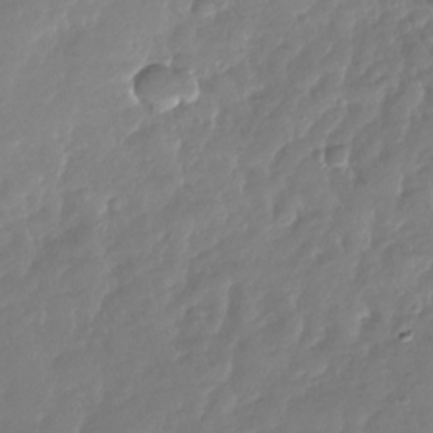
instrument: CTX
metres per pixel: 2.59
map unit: Nhu
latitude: -28.5952
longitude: -61.1403
